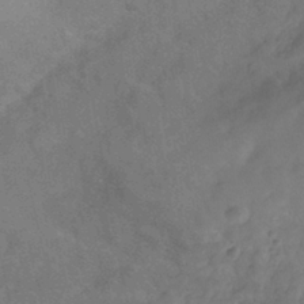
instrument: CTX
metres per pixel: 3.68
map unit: Hve
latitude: -31.8611
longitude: 95.5588
